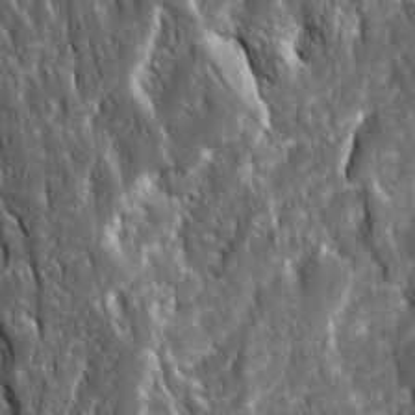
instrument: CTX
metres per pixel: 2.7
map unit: Ave
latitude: 15.7639
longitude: -133.3293
